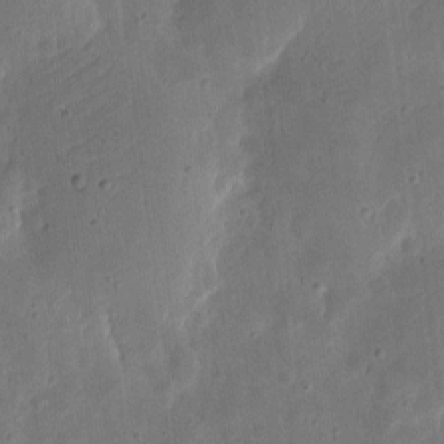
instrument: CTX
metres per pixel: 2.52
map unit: eHh
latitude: 7.5371
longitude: -72.2145
